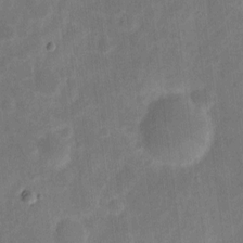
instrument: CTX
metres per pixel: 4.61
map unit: eHh
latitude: 7.2537
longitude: -70.3845
